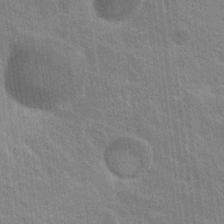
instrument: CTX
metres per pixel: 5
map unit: Nhu
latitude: 18.3656
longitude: -30.6113
